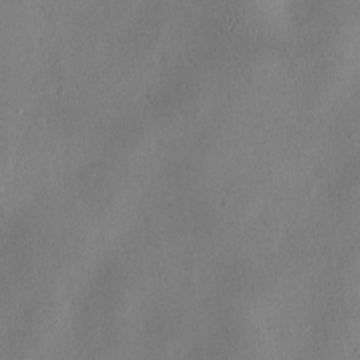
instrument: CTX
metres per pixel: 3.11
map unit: HNhu
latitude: 3.4804
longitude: -7.0836
